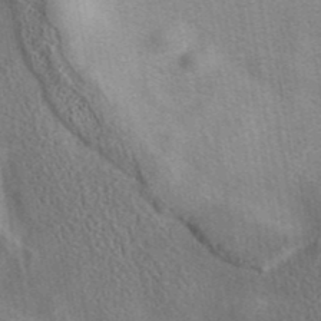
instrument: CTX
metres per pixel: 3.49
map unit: eAb
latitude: 41.4804
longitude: 102.8030
